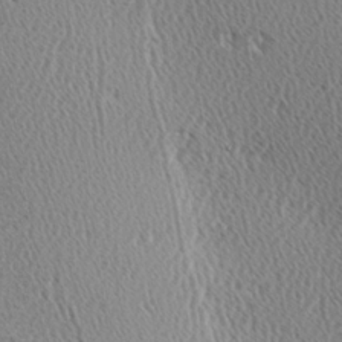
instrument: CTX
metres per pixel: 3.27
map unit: Hve
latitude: 2.8191
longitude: -124.6112
